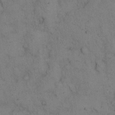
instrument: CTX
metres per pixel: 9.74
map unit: eHh
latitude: 15.0459
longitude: -63.0081
